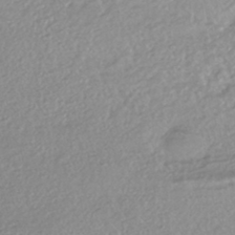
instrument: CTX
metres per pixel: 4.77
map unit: HNhu
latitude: -44.3117
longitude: 95.3320
